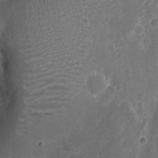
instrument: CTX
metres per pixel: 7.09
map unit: Ht
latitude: 13.3860
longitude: -74.0633
